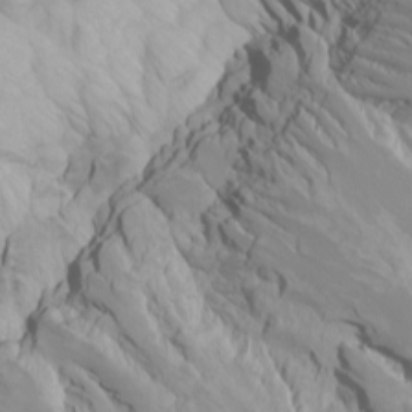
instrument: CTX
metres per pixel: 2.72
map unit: Htu
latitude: -4.1983
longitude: -73.3293
